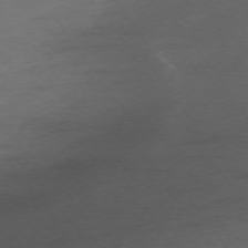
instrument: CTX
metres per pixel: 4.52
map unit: Ap
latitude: -74.6330
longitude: -73.4616
